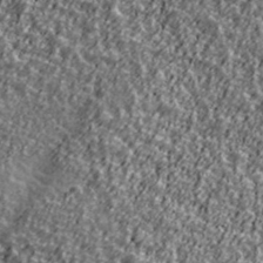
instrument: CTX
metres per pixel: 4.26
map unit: Ave
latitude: 42.4979
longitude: -113.4426
